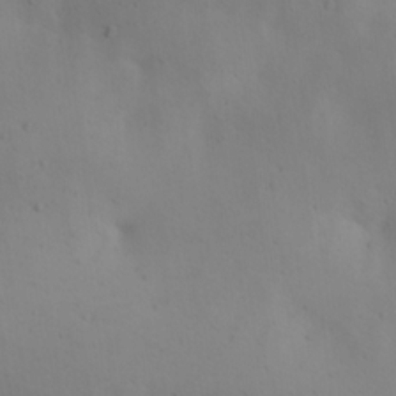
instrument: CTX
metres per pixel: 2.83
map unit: lAa
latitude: 20.1200
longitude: -138.4412
